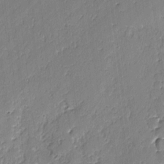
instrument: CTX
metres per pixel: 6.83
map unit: lAvf
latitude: -2.3873
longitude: -105.3860
